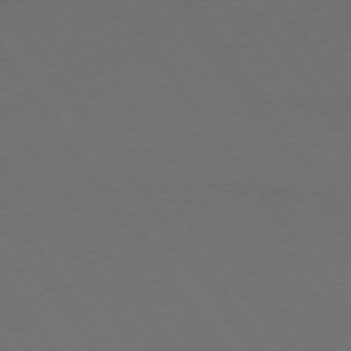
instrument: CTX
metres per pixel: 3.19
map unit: lApd
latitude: 73.8206
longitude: -72.2712
